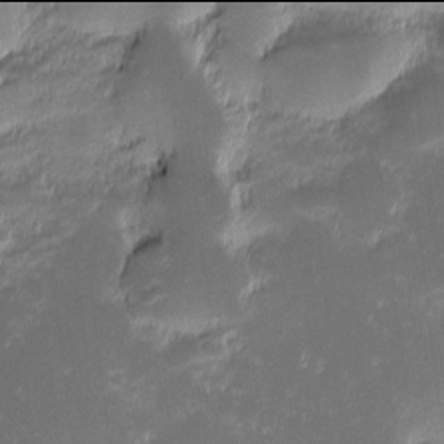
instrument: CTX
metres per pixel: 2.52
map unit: eHh
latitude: -2.0094
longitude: -85.7828
